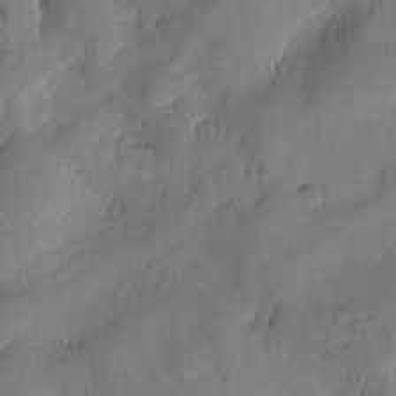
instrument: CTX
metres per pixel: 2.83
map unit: Htu
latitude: -2.1794
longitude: -176.6679
